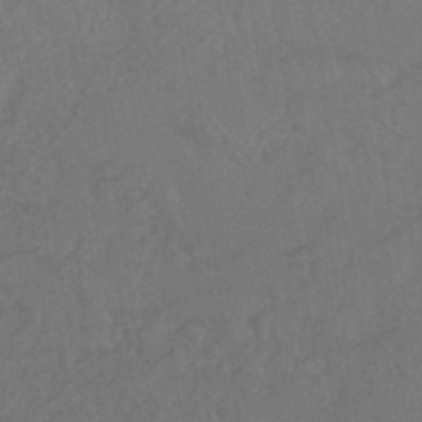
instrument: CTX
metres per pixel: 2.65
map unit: HNhu
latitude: -43.5777
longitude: 94.4062
